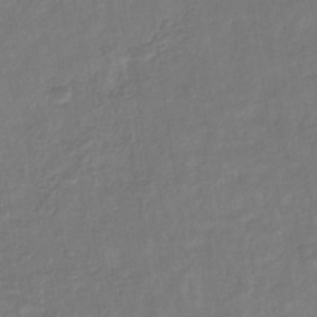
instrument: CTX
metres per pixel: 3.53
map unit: eHb
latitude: -34.1606
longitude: 76.9542
